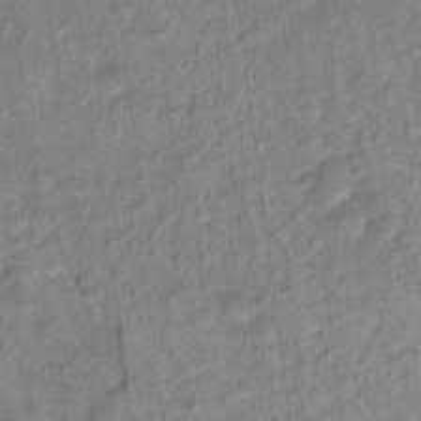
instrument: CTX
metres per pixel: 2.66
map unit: Ht
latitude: 14.3279
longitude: -39.3293
